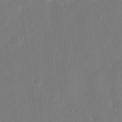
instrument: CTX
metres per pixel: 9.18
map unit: eHh
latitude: 6.6679
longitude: -68.6680
